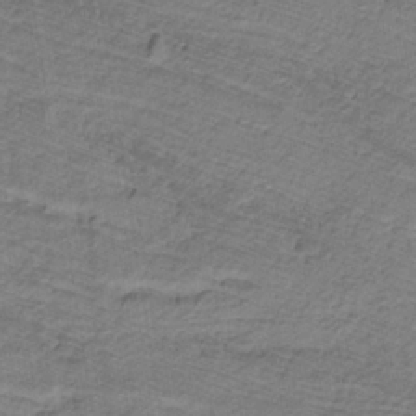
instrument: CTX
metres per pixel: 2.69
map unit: lHb
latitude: -32.3118
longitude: 65.3132
